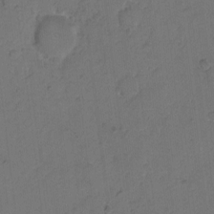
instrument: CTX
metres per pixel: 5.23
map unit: eHh
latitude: 7.2726
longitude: -63.6694
